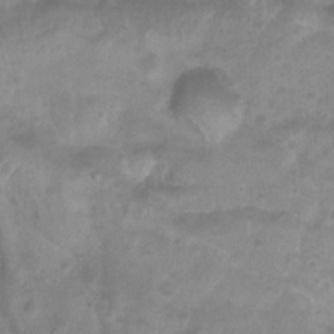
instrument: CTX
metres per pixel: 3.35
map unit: Htu
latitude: 3.4993
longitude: -21.7450
